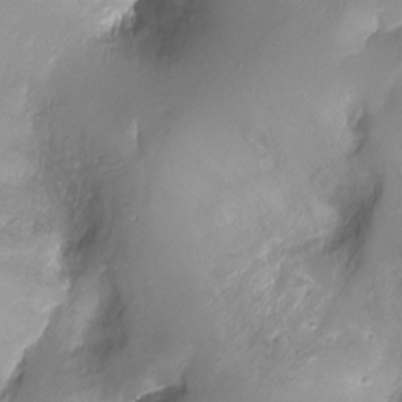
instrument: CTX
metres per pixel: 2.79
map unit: Ht
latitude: -17.7100
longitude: -45.1025
